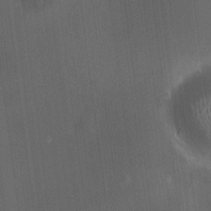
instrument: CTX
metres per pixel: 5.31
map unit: HNhu
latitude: 9.0081
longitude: 13.4455
